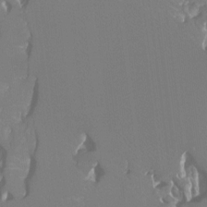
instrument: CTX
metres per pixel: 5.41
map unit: Ht
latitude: -7.7477
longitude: -28.2522
